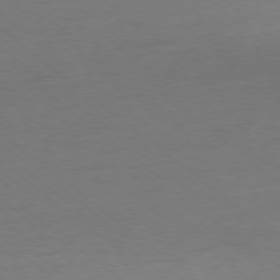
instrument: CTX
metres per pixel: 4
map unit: Ap
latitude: -78.2928
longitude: -69.0837
